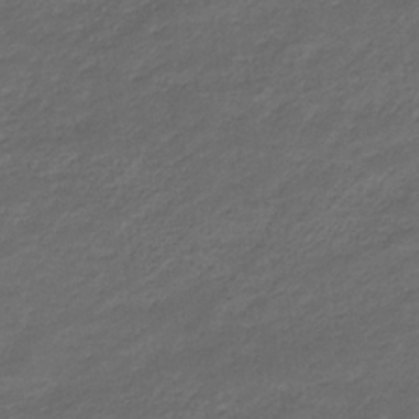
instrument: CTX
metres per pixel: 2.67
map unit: eHb
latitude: -33.2565
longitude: 68.6707
